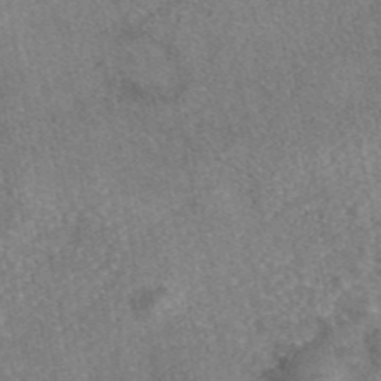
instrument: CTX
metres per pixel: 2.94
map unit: eAb
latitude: 45.6505
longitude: 107.5210
